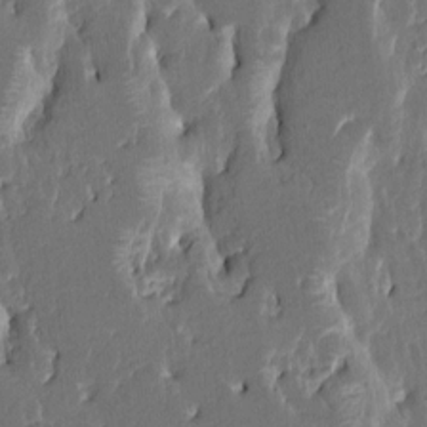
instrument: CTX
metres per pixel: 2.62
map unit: HNhu
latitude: 5.6505
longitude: -6.1011
